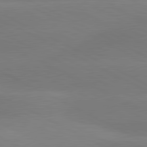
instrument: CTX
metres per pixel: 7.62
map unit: lApd
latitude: 81.0836
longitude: -154.1011
